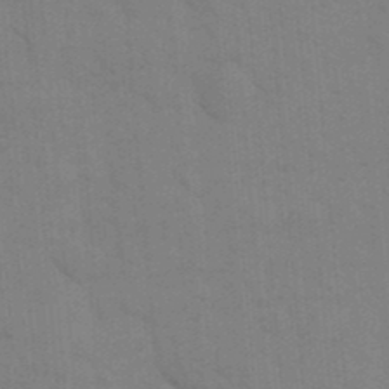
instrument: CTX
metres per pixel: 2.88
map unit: eHh
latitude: 19.0647
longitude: -63.9528
